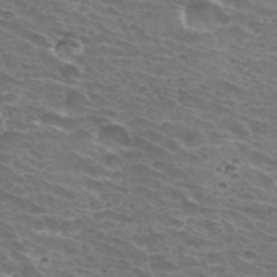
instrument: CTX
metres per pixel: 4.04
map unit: Hto
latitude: 33.1781
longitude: -43.3482
